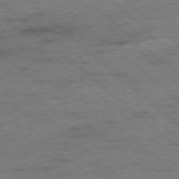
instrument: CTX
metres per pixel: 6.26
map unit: Ap
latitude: -78.3873
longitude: -50.8002
